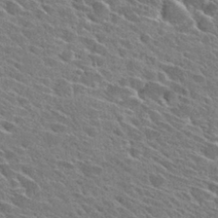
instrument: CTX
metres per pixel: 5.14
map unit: Hto
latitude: 28.3089
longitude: -42.7057
